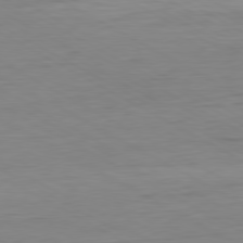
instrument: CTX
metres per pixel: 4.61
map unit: Ap
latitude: -80.5196
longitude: -78.3656
